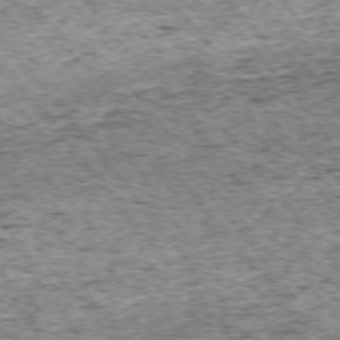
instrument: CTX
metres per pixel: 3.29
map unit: Ap
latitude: -75.0298
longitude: -86.6868
